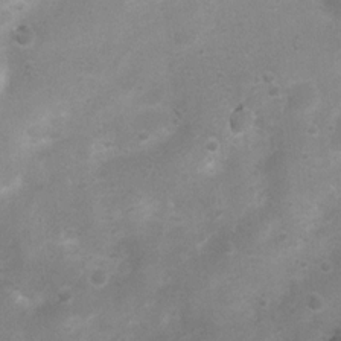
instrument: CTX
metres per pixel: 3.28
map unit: Nhu
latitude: 4.4412
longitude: -25.1403
